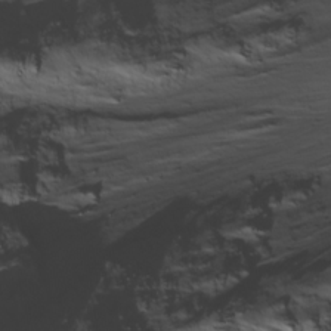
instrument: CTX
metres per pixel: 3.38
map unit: Ave
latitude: 17.9339
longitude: -133.7639
